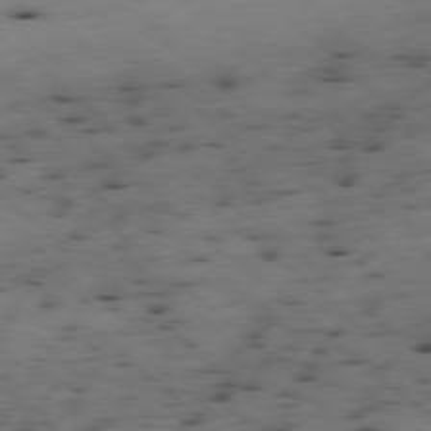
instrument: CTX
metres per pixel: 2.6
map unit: Ap
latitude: -78.5007
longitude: -60.3845
